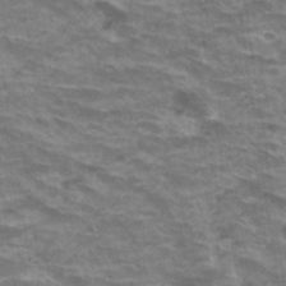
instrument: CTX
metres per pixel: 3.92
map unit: Hto
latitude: 32.9703
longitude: -41.9150
